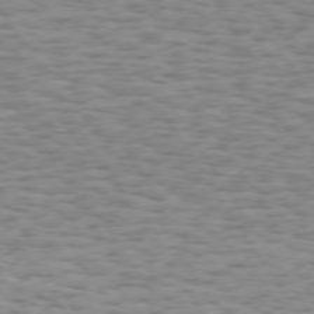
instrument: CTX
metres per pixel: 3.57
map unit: Hpe
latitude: 73.4994
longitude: -132.0444
